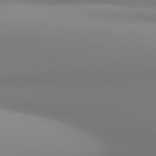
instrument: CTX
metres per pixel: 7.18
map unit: lApd
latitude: 81.1025
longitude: 143.2753
